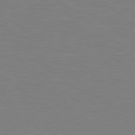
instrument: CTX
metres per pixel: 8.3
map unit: Hpe
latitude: 78.9136
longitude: -148.7435
